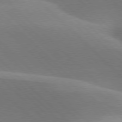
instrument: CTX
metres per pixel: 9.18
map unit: lApd
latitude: 77.2159
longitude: -51.5560
